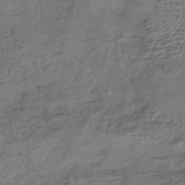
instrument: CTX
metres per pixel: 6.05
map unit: HNhu
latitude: -42.9163
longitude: 104.5196
